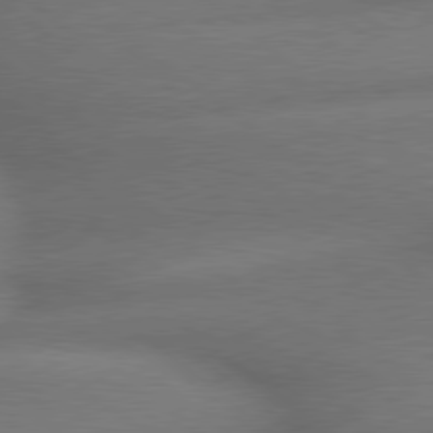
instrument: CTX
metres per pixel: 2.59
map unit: lApd
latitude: 79.4994
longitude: -166.6301
